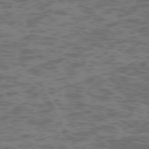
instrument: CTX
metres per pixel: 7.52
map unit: Hpe
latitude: -73.3132
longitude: 7.0486
